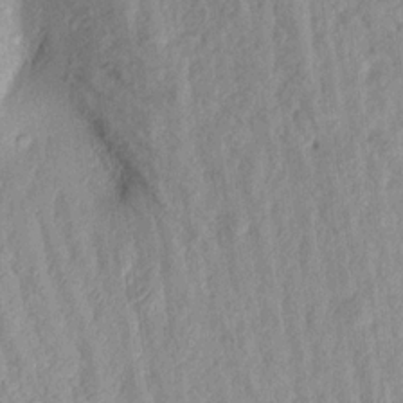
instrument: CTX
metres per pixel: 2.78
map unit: Aa
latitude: 17.8961
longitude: -146.4979
